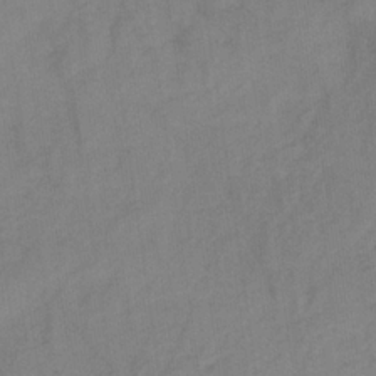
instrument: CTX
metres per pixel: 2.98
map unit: HNb
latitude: -31.1242
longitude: 62.2550
